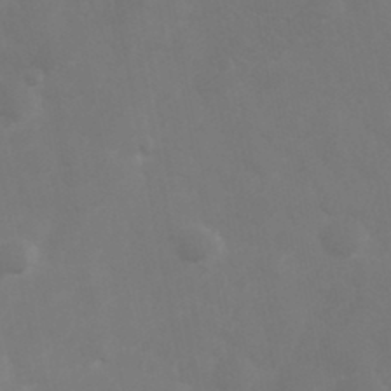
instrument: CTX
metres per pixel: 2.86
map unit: Hve
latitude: 33.1403
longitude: 150.7841
